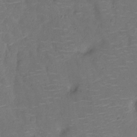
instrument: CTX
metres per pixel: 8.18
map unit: Ht
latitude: -10.8786
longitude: -20.7435
